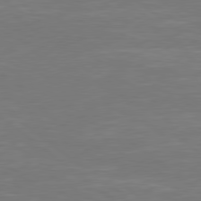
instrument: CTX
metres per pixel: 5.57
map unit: Hpe
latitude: 78.5357
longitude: -126.2901
